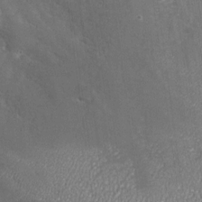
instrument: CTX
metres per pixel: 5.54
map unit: Nhu
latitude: -26.6707
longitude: -58.3656
